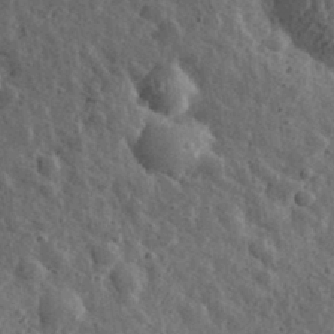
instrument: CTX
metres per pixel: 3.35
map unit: eHh
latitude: 33.6694
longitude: -79.7828
